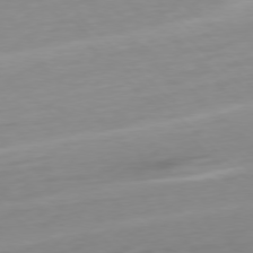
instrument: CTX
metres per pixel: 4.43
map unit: Ap
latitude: -77.5399
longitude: -78.3845
